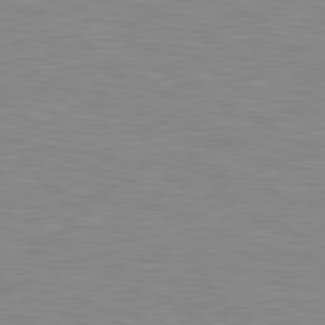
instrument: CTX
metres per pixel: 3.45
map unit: Hpe
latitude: 79.5938
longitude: -127.6883
